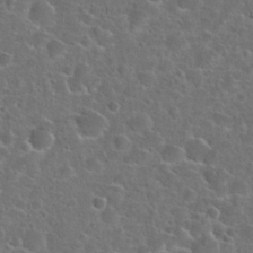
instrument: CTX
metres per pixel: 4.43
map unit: Hto
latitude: 23.8394
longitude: -46.7058
